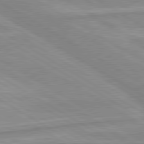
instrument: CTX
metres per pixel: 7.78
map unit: lApd
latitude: 80.1767
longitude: -172.7624
